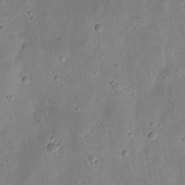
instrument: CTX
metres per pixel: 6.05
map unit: eHh
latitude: 8.4790
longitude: -72.2145
